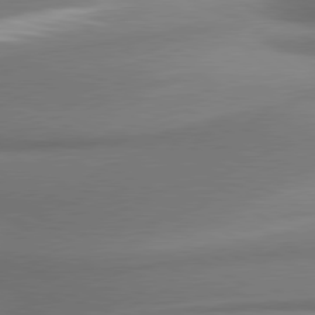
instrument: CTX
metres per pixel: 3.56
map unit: lApd
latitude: 80.0633
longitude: 178.1983
